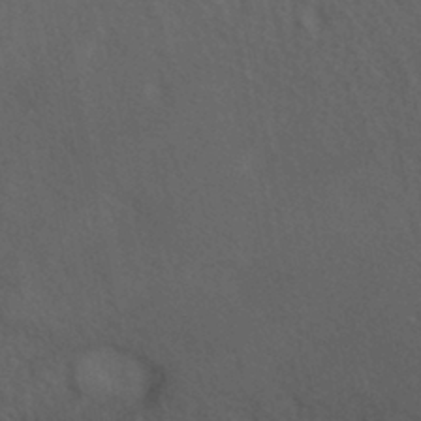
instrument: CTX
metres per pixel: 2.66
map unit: HNhu
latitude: -39.6533
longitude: 97.1242
